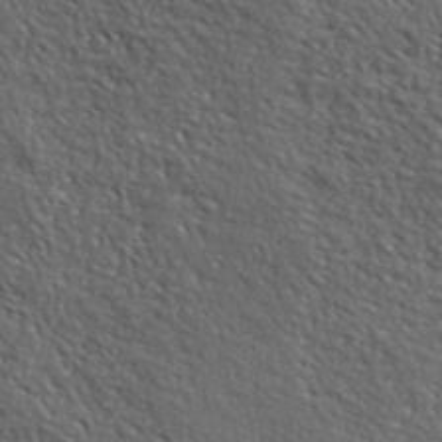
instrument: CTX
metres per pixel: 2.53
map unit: ANa
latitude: 41.7071
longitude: -87.1403
